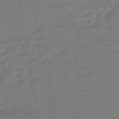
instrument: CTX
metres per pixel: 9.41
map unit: eHb
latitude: -46.7841
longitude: 88.0094
